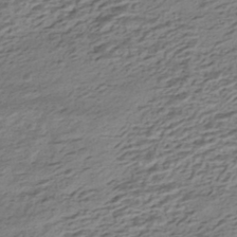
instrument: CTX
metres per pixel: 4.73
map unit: HNhu
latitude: -43.2753
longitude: 105.5210
